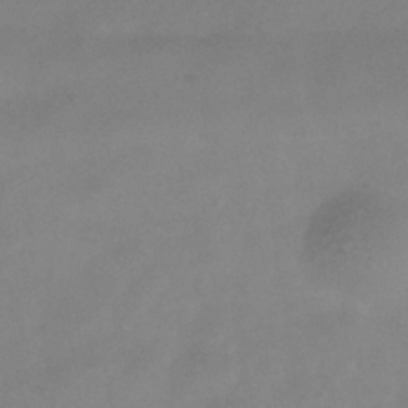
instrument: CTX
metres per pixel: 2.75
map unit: Hve
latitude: -34.9920
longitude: 87.9556
